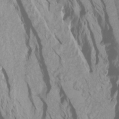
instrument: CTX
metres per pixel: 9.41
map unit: Htu
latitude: -7.0297
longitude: -67.6316
